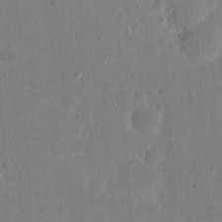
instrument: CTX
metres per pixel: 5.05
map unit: eHh
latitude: 20.7435
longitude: -62.9136
